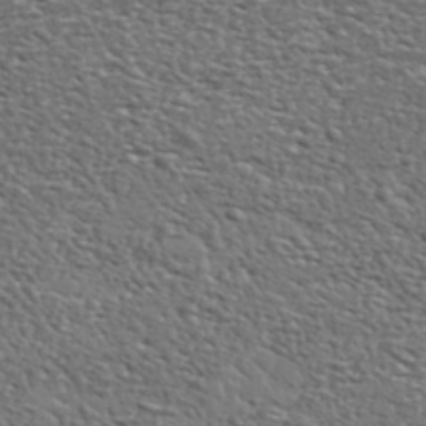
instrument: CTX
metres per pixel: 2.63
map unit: lHvf
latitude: 37.1970
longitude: -88.7058
